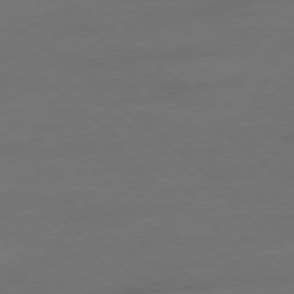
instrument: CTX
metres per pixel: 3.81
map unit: Ap
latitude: -78.6896
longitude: -56.8002
